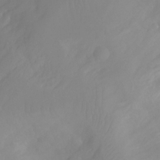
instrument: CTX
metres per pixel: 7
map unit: Aa
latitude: -13.4266
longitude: -58.9892
